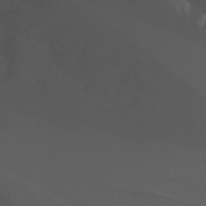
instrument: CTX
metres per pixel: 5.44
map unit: Nhu
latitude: -8.5385
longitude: -81.3671
